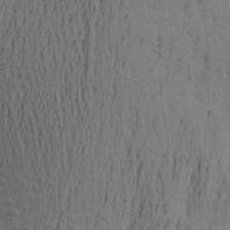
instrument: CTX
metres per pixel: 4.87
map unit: Aa
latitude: 22.1767
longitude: -148.6113
